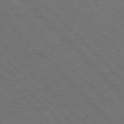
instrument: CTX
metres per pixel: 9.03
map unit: Hpe
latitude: 77.2537
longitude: -125.3103
